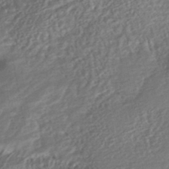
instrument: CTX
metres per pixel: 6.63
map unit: HNhu
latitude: -44.9353
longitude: 101.9556
